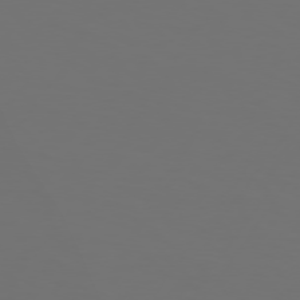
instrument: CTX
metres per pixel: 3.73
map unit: Hpe
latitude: 74.2523
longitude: -130.3657
